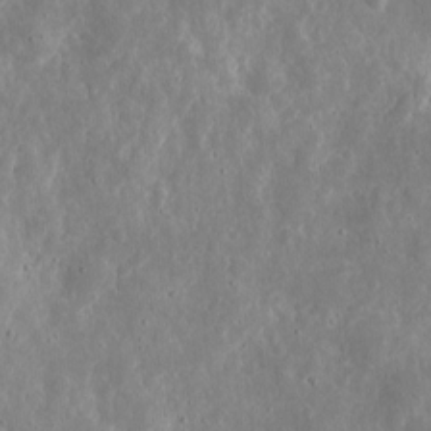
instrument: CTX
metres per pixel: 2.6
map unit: eHh
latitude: 8.7813
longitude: -71.8583
